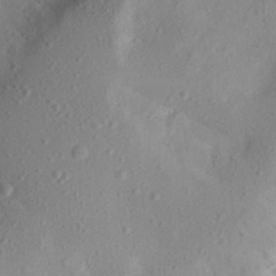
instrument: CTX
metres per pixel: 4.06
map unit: Aa
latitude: 21.4805
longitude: -145.0458
